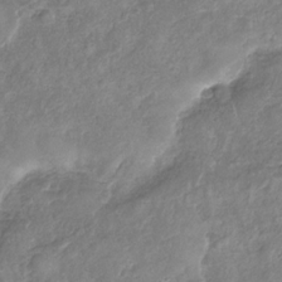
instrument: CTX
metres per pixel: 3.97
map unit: Nhu
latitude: -31.1620
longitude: -60.4790
